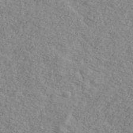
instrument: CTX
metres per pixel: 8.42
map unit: Ave
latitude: 41.8205
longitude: -109.7260
